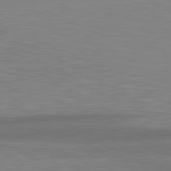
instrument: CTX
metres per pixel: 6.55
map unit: lApd
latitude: 81.1214
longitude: -172.9135
